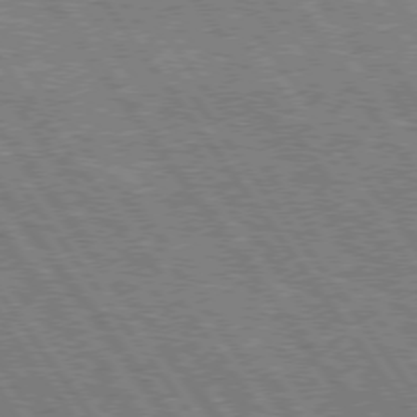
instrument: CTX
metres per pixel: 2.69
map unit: Hpe
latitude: 74.7435
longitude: -151.2159
